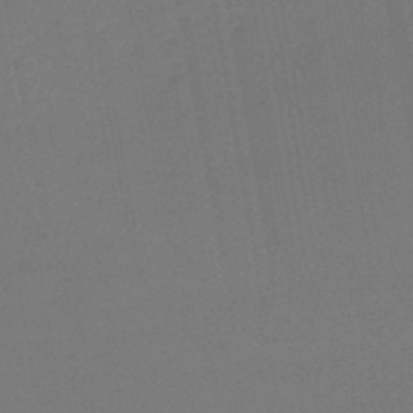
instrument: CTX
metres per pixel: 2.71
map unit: lHb
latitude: -45.0109
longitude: 63.1998
